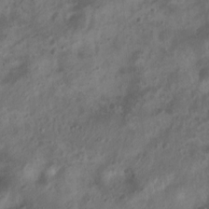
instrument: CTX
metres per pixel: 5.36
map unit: Nhu
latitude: 6.9892
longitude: -21.6316
